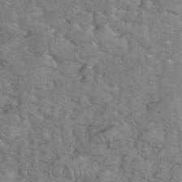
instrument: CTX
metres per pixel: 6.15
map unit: eHh
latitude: 35.1592
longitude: -65.2159
